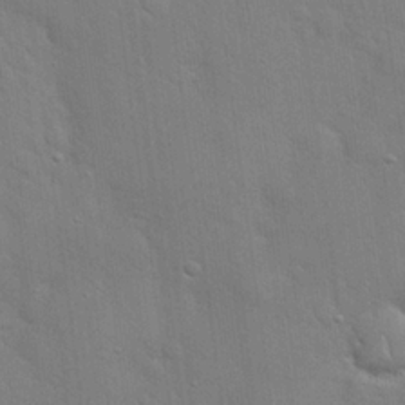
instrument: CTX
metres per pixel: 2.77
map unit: Hto
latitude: 20.9325
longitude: -52.0633
